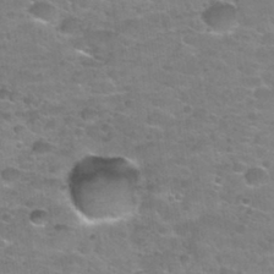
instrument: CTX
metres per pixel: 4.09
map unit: Nhu
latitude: 31.6694
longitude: -53.3482
